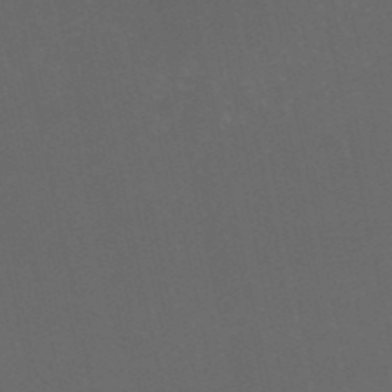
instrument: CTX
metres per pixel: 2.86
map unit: HNb
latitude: -51.7855
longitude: -39.1970
